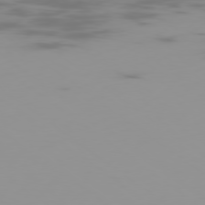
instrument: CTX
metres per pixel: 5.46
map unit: Ap
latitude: -79.2754
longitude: -70.2522
